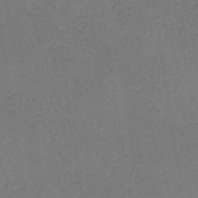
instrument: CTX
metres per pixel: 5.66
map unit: HNb
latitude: -33.8801
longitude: 54.6519
